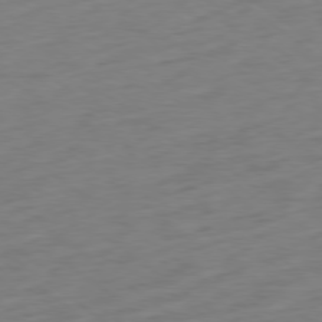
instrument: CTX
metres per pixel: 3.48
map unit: Ap
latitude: -78.8597
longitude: -68.3467
